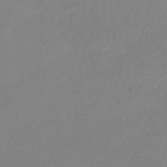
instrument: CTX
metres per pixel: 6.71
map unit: HNhu
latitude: -41.7855
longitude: 96.8597
